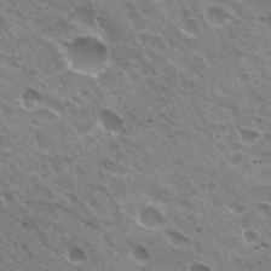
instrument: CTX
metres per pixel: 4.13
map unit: Hto
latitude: 31.3671
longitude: -43.4804
